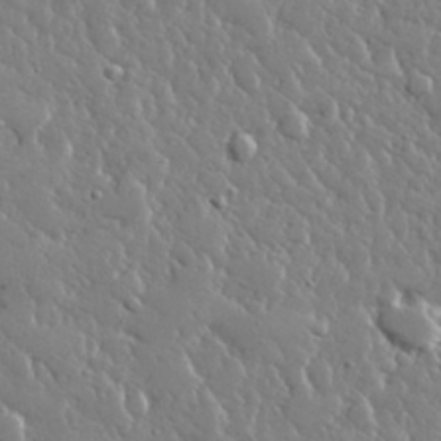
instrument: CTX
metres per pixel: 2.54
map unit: lHvf
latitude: 32.3089
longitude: -92.8191
